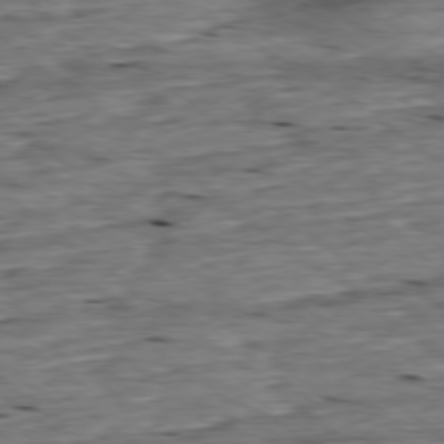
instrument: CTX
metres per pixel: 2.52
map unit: Ap
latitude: -78.7274
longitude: -87.6316
